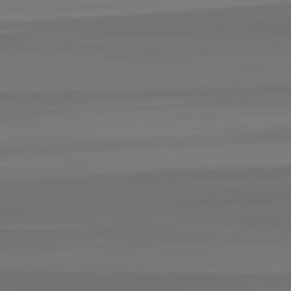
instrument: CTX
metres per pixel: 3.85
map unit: lApd
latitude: 82.5923
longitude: -177.2159
